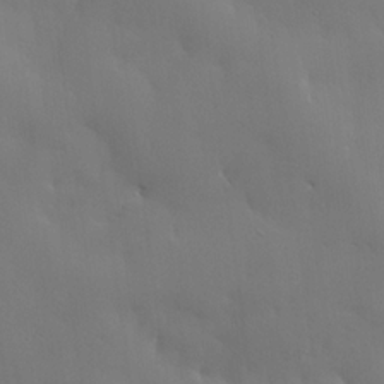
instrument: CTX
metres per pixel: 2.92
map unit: lHvf
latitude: 22.2522
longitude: 145.8234
